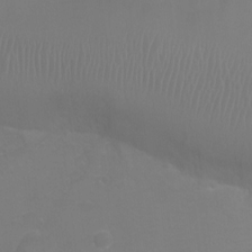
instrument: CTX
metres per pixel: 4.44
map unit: Ht
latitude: -3.5966
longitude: -19.0269
